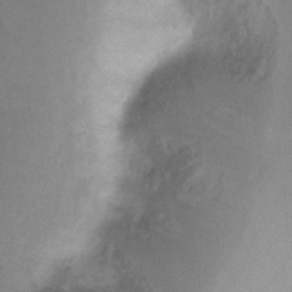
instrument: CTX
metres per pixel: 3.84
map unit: Ht
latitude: -9.5777
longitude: -28.2711
